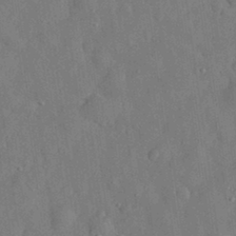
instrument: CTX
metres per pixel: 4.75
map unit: eHh
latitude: 30.8191
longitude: -74.2900
